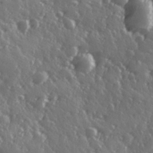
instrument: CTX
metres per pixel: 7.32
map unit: Hve
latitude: 27.6316
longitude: 147.1242
